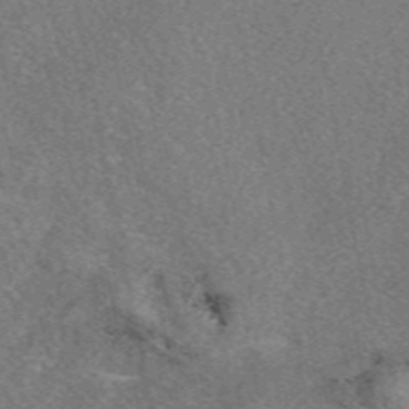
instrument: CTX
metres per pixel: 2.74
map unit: eAb
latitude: 48.5357
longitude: 109.6722
